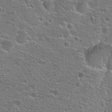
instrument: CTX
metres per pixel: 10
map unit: Hto
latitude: 25.3670
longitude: -50.0633
